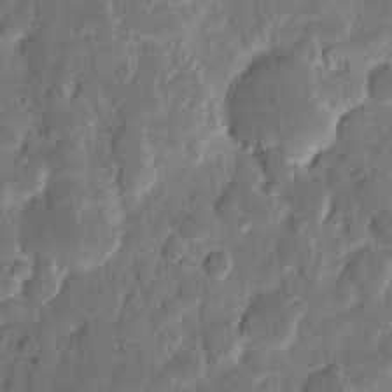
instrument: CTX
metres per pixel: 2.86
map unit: eHh
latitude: 9.0836
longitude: -66.4223
